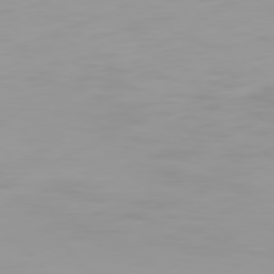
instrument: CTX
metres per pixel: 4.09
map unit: Hpe
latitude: 77.3481
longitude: -163.4049
